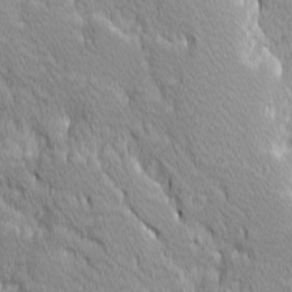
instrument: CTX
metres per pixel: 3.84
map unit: Ave
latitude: -10.6141
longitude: -117.7261
